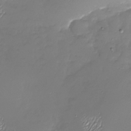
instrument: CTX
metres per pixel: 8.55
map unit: Nhu
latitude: -27.5021
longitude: -59.3482
